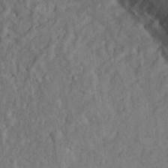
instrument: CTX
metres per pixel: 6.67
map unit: Nhu
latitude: 15.8962
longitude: -30.8569
